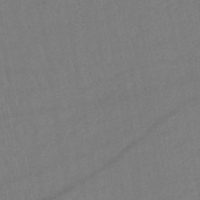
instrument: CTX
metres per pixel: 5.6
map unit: lHb
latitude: -42.1605
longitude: 67.9178
